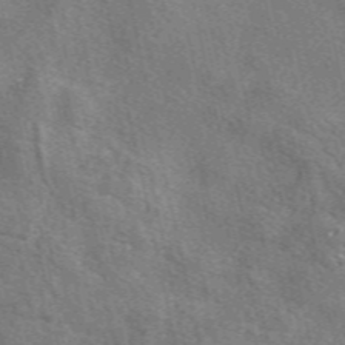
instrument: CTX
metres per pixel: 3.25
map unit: eAb
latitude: 50.5923
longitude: 114.0283
